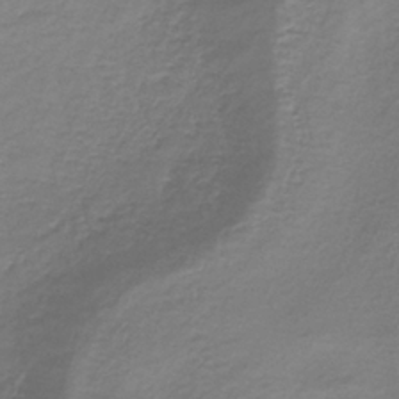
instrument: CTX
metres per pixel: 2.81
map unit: HNb
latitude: -34.5196
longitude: 53.1809
